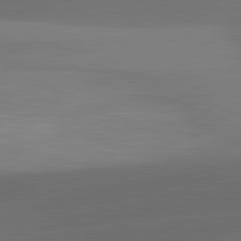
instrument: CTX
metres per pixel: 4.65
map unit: lApd
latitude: 81.6316
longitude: 131.1998
